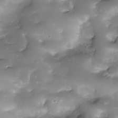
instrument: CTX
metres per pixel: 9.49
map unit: Nhe
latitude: -34.5007
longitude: -146.1956
